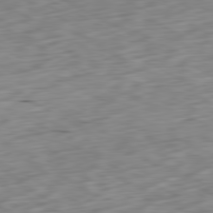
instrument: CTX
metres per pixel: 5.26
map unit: Ap
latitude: -80.8408
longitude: -70.8947
